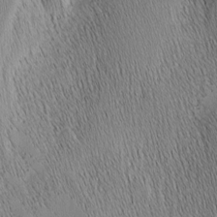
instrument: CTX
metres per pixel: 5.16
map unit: Nhu
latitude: -7.0864
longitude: -152.2145
